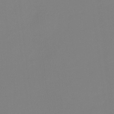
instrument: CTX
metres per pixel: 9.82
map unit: Htu
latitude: -13.3510
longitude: -49.1781
